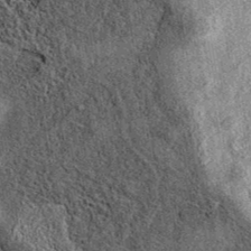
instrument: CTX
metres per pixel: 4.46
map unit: eAb
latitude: 37.6127
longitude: 107.2376
